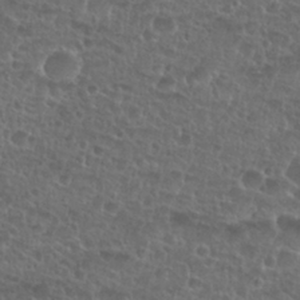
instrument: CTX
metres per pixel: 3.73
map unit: Nhu
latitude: 27.3860
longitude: -51.6505
